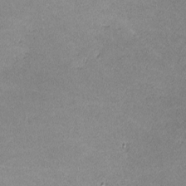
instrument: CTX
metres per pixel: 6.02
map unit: lHvf
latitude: -11.1053
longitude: -103.2348
